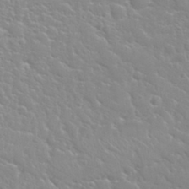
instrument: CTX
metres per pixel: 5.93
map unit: Nhu
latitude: 31.8962
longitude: -50.7813
